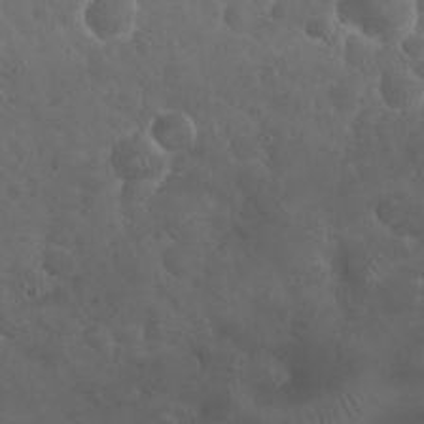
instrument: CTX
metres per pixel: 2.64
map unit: eHh
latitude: 24.7624
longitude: -63.5938
